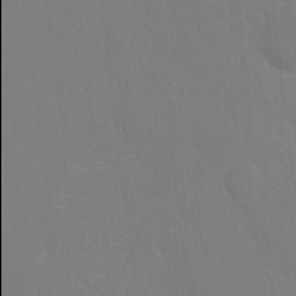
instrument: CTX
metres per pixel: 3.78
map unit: Ht
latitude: -10.3306
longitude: -45.9906
